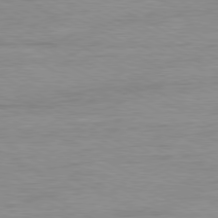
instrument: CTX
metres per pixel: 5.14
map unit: Ap
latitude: -80.7274
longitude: -86.5734
